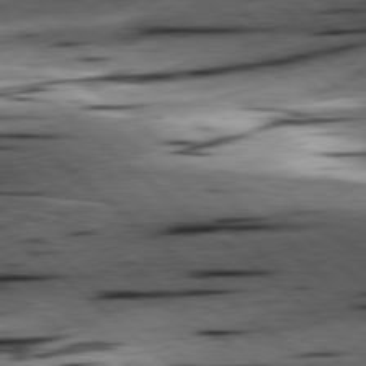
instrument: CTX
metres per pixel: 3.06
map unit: lApd
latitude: 78.5546
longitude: -52.1578
